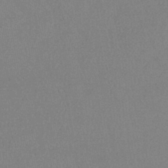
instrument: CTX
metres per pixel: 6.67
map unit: lHb
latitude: -41.3698
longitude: 73.1242
